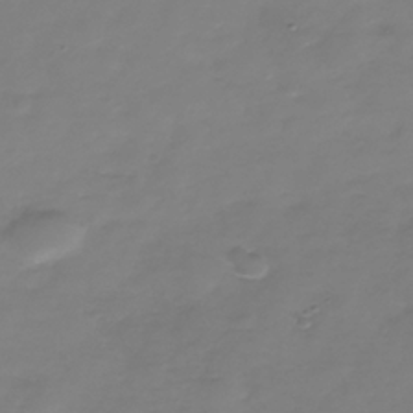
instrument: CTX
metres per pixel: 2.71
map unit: Nhe
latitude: -37.2942
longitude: -86.6490
